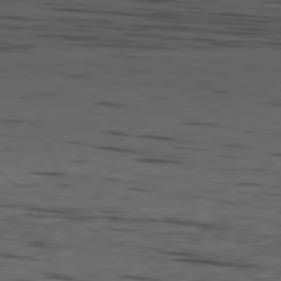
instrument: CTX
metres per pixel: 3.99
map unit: Ap
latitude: -79.8233
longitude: -62.1767
